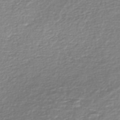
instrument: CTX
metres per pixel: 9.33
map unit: Nhe
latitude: -46.8408
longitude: -171.9339
